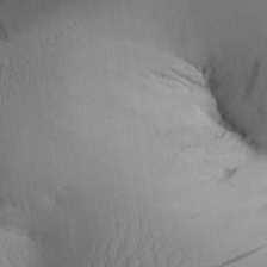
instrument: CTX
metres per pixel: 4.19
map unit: Aa
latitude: 25.8961
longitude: -133.1781
